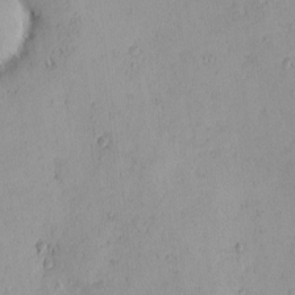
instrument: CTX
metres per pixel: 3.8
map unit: eHh
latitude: 0.0444
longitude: 18.7085
